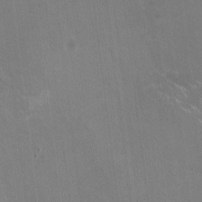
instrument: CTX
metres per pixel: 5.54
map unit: HNhu
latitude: -0.7653
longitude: -2.9136
